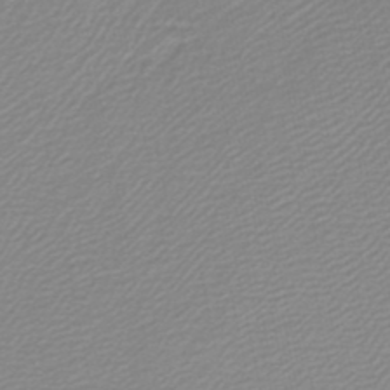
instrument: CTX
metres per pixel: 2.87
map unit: lHb
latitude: -46.6896
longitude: 64.3684
